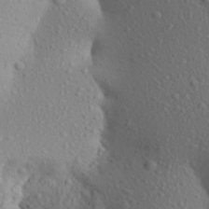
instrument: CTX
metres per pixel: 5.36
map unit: Aa
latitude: 24.9891
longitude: -146.8758
